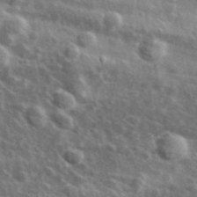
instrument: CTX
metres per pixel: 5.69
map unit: lHvf
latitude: 36.4601
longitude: -88.8002
